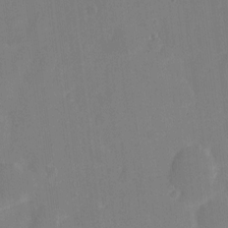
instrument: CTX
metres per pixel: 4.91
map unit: eHh
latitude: 6.0633
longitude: -66.5167
